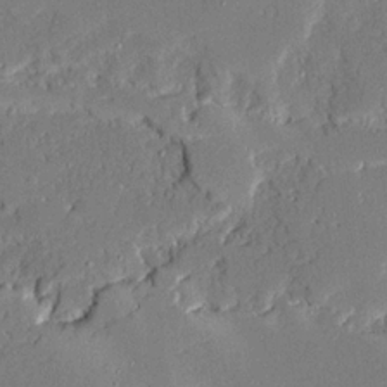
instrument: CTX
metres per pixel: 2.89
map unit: Ave
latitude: 21.4049
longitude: -128.3278
